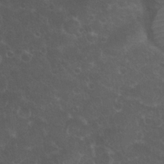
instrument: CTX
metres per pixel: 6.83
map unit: Nhu
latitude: 26.5735
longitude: -51.4048
